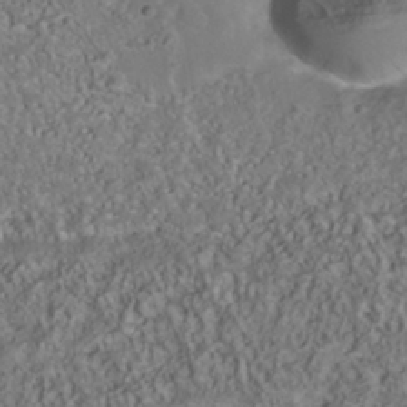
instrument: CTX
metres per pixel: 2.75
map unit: Nhu
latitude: -41.0675
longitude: -83.9717
